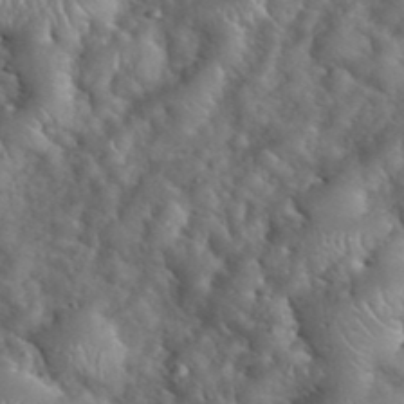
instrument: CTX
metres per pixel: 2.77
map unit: eHh
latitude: 39.8205
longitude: -57.4237
